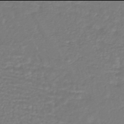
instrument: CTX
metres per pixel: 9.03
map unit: HNhu
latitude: -46.0094
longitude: 98.7652
